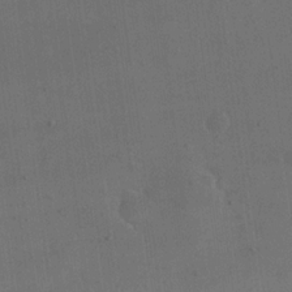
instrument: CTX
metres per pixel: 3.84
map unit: eHh
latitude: 18.9513
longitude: -65.5182
